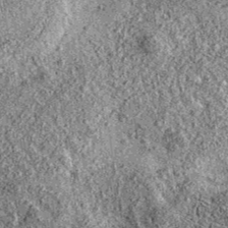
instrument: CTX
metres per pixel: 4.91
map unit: eAb
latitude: 36.8569
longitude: 111.2943
